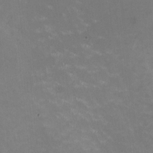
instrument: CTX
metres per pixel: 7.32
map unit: HNhu
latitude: -0.6708
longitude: -3.1970
